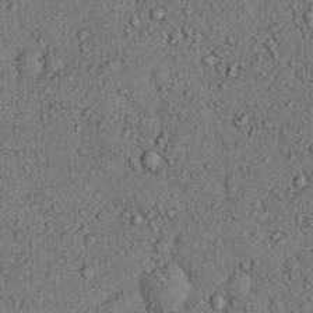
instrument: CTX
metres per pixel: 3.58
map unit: Hto
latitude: 13.0459
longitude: -58.3278
